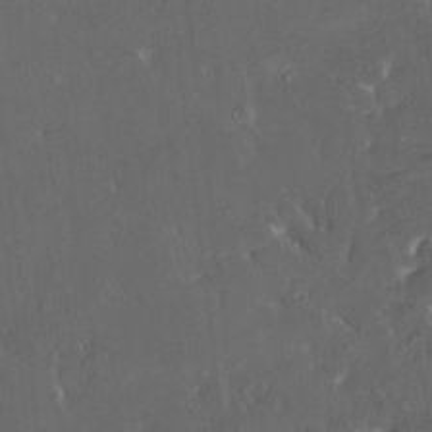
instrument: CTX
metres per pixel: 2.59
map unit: HNhu
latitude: 4.6490
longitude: 13.7289
